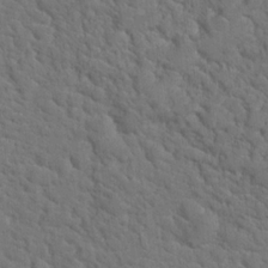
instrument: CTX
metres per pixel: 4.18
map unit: Hto
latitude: 19.0080
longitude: -35.0080
